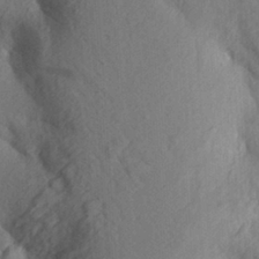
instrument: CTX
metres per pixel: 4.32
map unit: Aa
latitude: 24.2144
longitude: -150.6301
